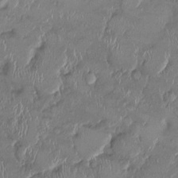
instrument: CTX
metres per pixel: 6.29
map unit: Ht
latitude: -0.6330
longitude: -13.5749
